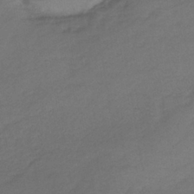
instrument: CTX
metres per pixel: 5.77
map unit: lHb
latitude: -38.7652
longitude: 68.6707
